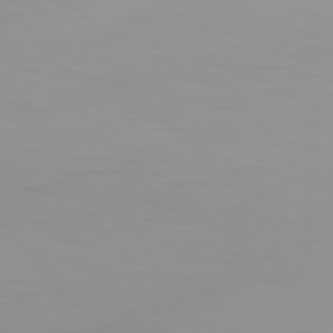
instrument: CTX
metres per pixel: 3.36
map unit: Hpe
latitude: 76.3089
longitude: -136.0255
